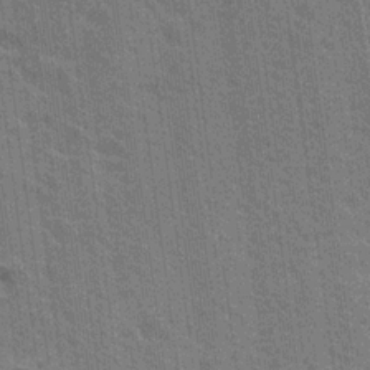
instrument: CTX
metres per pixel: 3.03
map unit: Nhu
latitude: 18.3656
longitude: -30.8947
